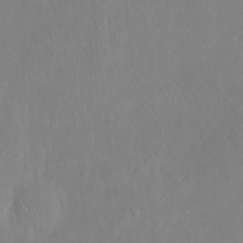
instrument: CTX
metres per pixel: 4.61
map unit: Ht
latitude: -14.4251
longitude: -41.5749
